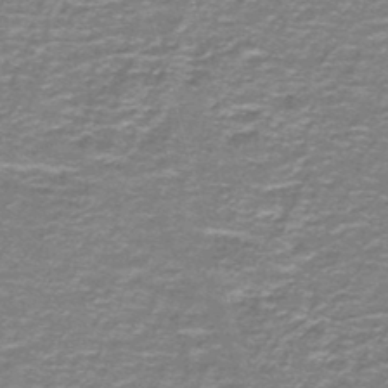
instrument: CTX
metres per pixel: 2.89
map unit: lHb
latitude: -43.0675
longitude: 55.6722
